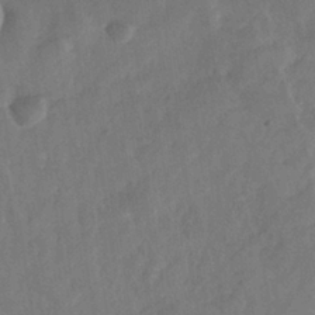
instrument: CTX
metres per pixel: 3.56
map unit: Nhe
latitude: -36.7085
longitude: -176.6868
